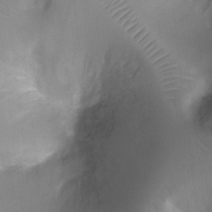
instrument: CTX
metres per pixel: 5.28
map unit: Ht
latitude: -4.5951
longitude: -28.3467
